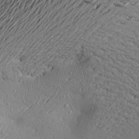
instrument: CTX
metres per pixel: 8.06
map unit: Aa
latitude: 20.3090
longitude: -148.3467
